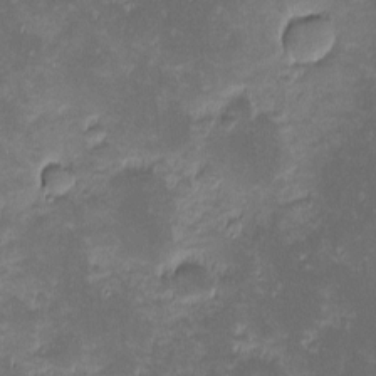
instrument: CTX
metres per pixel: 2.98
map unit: eHh
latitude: -2.1038
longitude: -86.0444
